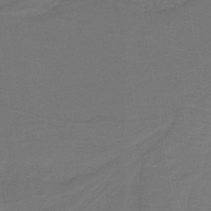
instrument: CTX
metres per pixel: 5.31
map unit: lHb
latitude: -43.0108
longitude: 53.0108
